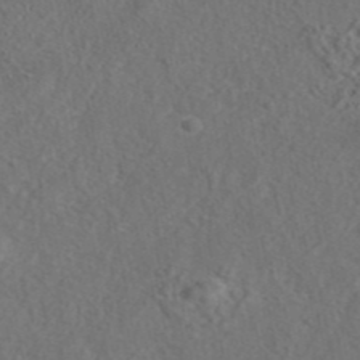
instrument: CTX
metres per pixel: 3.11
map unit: eAb
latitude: 42.9136
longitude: 104.8975
